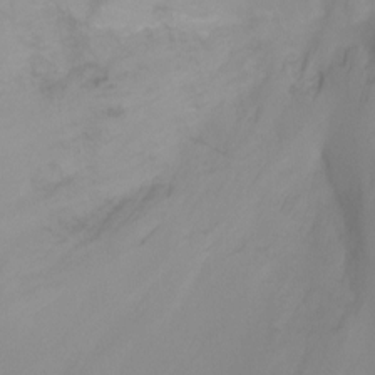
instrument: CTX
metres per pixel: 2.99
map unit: Ht
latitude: -5.1053
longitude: -26.7435
